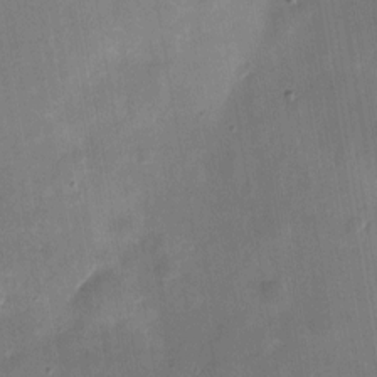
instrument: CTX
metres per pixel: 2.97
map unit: eHh
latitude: 4.5357
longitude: -69.6505
